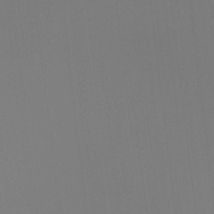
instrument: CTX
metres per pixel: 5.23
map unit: Htu
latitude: -12.5196
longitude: -70.3089
